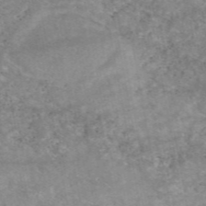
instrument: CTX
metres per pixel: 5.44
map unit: eAb
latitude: 48.1200
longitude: 120.9352
